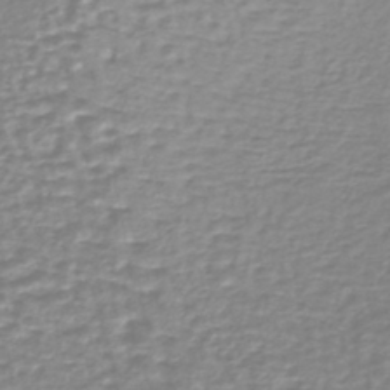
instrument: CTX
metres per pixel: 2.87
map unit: lHb
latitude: -40.6140
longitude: 64.4629
